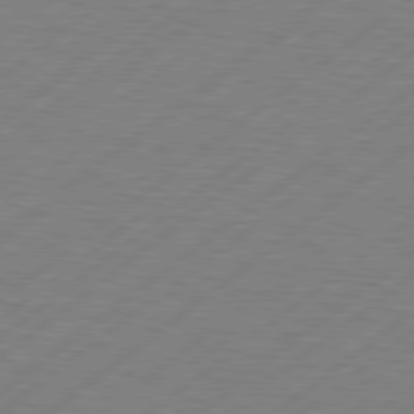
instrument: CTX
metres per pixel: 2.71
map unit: Hpe
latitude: 78.8191
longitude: -120.5168
